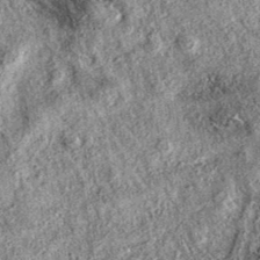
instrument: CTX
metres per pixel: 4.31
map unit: eAb
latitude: 37.0836
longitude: 108.0661
